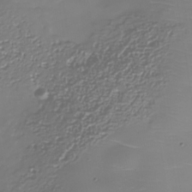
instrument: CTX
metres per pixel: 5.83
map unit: Nhe
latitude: -36.4440
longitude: -90.2334
